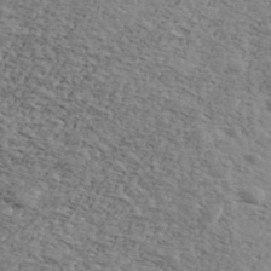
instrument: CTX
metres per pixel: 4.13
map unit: Ave
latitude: 41.3481
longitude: -109.4615
